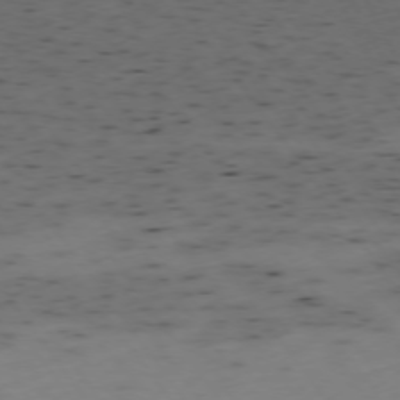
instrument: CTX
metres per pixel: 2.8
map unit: Hpe
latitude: -74.8219
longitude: 8.0850
